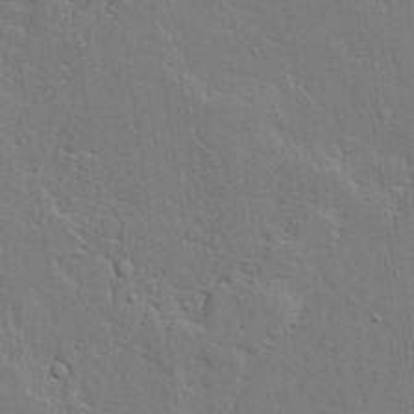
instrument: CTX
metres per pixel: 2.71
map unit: lAvf
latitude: 23.6316
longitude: -110.4223
